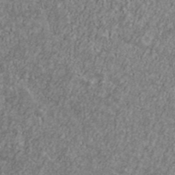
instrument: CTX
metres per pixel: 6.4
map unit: Ave
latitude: 41.2348
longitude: -111.4616
